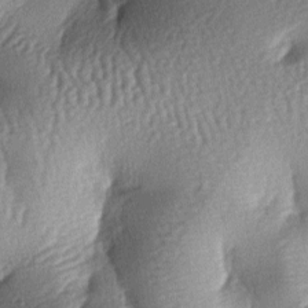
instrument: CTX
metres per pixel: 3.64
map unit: lAa
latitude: -7.7288
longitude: -127.9906
